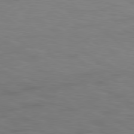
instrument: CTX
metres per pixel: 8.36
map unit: Hpe
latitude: 78.4979
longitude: 174.5951
